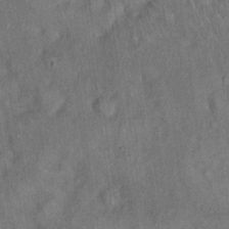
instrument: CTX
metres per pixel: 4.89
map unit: eHh
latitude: 18.3845
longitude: -61.7071
